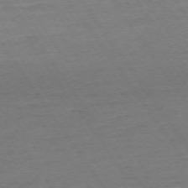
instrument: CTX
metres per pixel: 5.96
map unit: Ap
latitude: -74.3118
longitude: -84.1389
